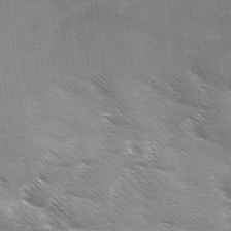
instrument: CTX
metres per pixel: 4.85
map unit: Ave
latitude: 11.4804
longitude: -106.4790
